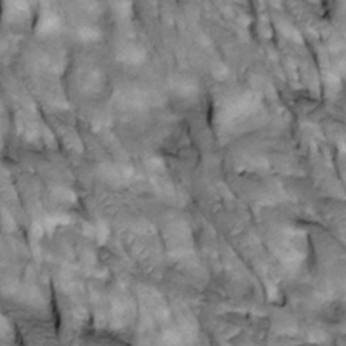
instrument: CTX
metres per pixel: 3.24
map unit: Htu
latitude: -3.4076
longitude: 150.2739
